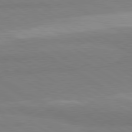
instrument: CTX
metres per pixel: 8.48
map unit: lApd
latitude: 80.6490
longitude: -178.6302
